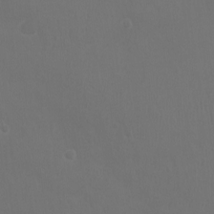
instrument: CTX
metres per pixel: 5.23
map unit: Ht
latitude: -1.7667
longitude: -19.3481
